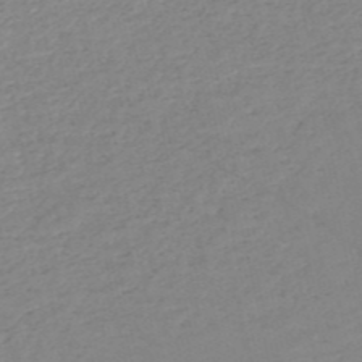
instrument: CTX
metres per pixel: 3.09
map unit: HNb
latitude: -52.9352
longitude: -39.3482
